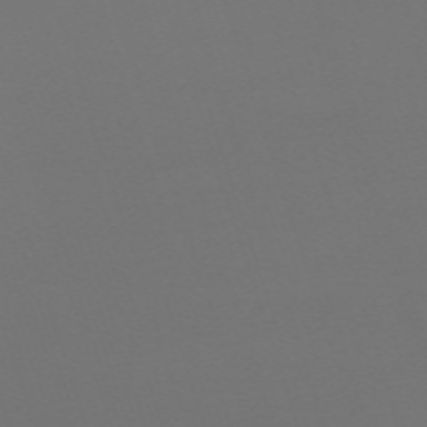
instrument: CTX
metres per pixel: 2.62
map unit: eHh
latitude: -63.0486
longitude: 51.9556
